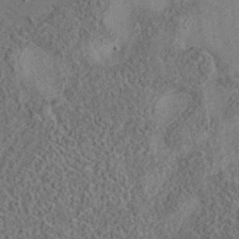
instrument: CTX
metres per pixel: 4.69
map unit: eAb
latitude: 35.5371
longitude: 109.2376
